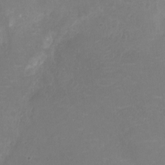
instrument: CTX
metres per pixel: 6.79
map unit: Ht
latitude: -7.4643
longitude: -18.9324
